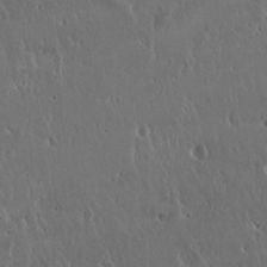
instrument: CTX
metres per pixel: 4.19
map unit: Hto
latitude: 18.0822
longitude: -59.3104
